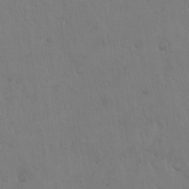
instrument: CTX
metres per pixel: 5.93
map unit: Hto
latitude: 17.2915
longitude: -59.8772
